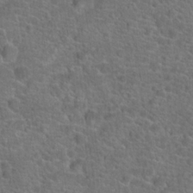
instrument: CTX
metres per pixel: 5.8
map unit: Hto
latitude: 19.8583
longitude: -43.8017
